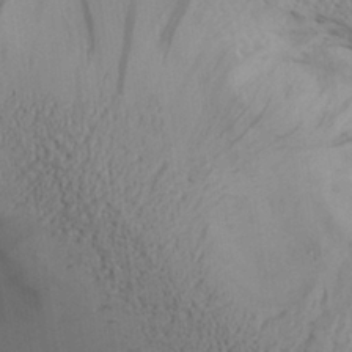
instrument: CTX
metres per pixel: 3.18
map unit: Aa
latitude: 27.2348
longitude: -132.1956
